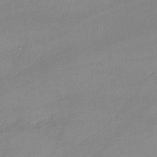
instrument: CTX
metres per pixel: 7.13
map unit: lHvf
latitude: -12.1606
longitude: -101.5182
